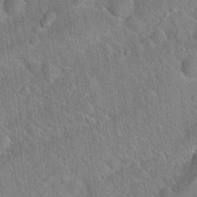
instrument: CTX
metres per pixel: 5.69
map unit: Hto
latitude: 20.4034
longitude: -51.7260
